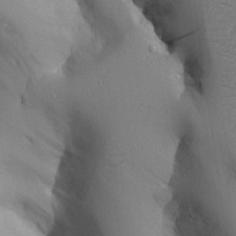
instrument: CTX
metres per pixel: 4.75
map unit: Aa
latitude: 27.7450
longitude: -129.4426
